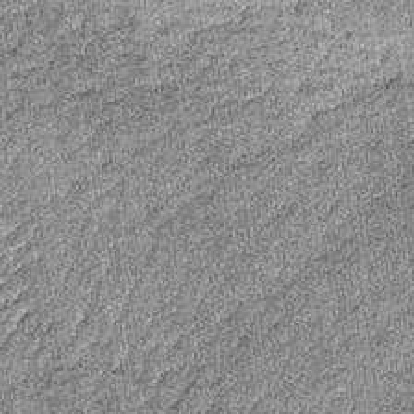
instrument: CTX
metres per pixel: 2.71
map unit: lHb
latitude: -36.5762
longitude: 64.3495
